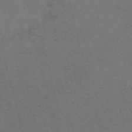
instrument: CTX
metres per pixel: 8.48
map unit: ANa
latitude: 51.3859
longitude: -71.2915
